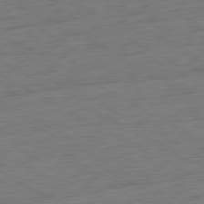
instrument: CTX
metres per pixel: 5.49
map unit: Ap
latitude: -81.3888
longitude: -78.5168
